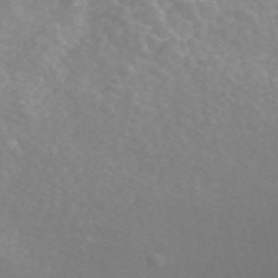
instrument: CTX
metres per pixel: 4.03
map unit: ANa
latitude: 45.0836
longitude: 26.7463
